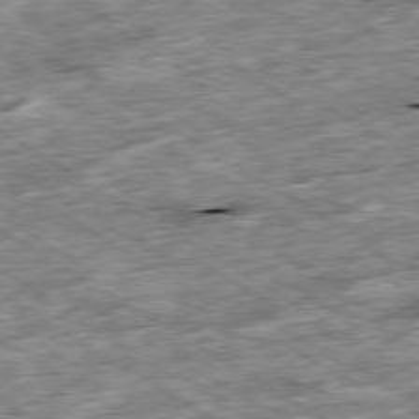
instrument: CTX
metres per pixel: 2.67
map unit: Ap
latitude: -80.0094
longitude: -90.2711
